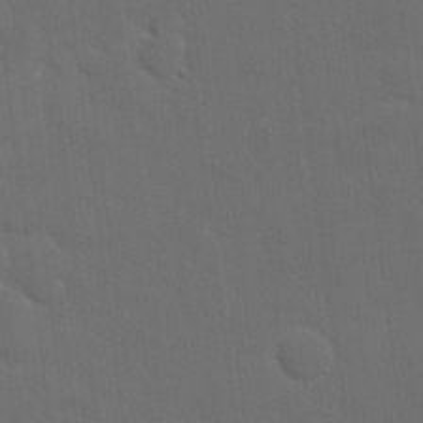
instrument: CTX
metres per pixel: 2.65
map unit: eHh
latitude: 19.3670
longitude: -66.1766
